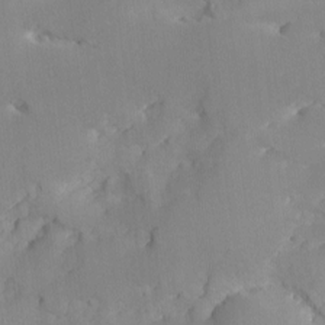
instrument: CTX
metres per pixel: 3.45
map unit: Ave
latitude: -9.4265
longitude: -117.3482
